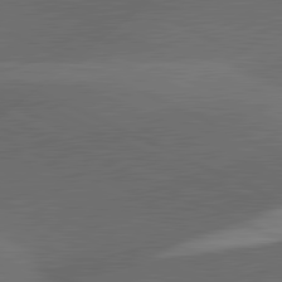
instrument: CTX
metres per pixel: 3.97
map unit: lApd
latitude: 81.7261
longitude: 127.0675
